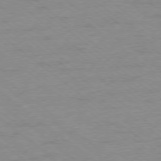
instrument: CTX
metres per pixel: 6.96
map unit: Ap
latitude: -78.5951
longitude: -83.5560
